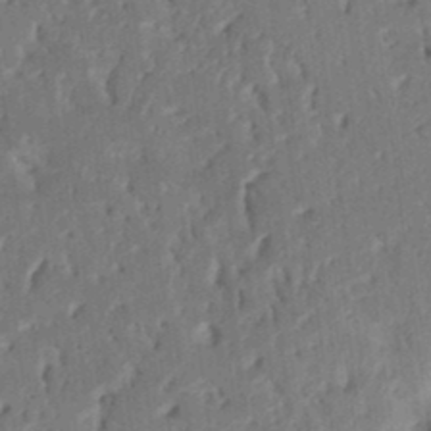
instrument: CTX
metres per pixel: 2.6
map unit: Ht
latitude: 13.0648
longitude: -74.7057
